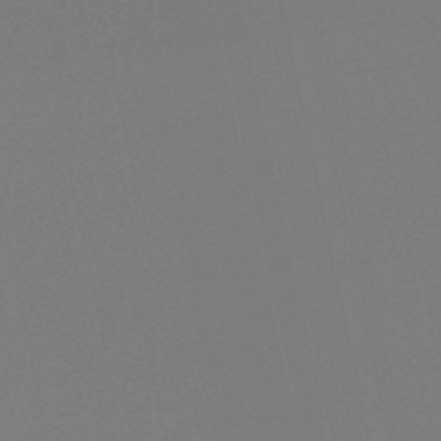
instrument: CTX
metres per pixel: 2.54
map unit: lHb
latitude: -49.8801
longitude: 70.3117
